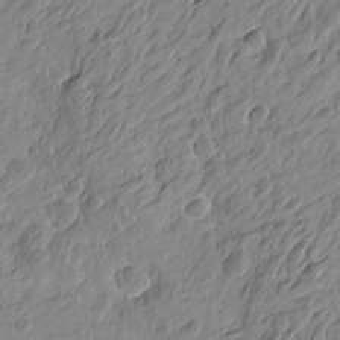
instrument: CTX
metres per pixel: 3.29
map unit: Htu
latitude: -4.5007
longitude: -179.5183
